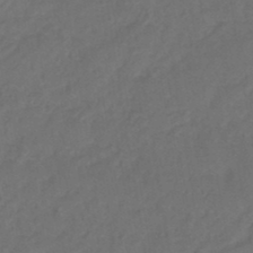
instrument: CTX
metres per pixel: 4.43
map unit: eHb
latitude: -46.6896
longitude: 85.2942
